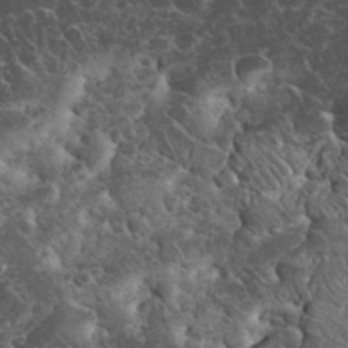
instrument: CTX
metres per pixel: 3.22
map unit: eHh
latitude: 33.6883
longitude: -65.5182
